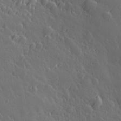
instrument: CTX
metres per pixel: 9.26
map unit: Hve
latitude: 26.7813
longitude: 145.6155
